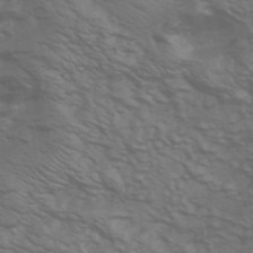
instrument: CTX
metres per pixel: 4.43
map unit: HNhu
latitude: -43.2753
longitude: 90.1228
